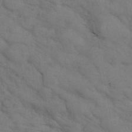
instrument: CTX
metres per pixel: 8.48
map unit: ANa
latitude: 42.7624
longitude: 55.6911
